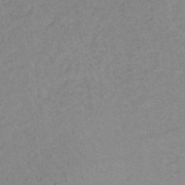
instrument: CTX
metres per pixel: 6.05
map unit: lHb
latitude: -32.6897
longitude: 64.4818
